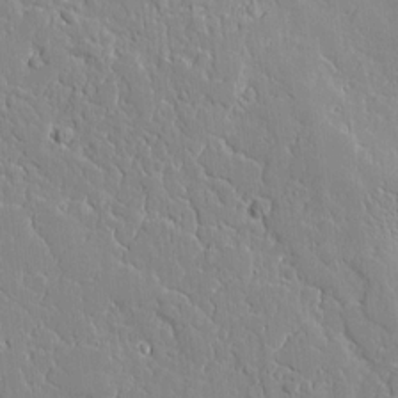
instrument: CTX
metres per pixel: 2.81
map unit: Aa
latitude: 10.7246
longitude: -129.5560
